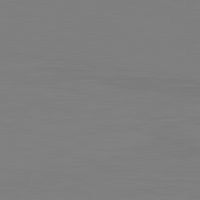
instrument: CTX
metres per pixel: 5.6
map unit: Hpe
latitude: -82.4251
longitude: 8.2361
